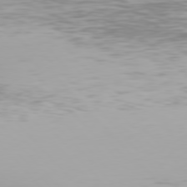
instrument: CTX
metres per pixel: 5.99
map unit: Hpe
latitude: 76.5923
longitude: -135.0647
